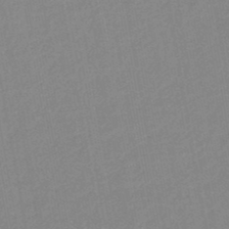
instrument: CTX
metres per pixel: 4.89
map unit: lHb
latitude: -45.8800
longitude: 73.1053
